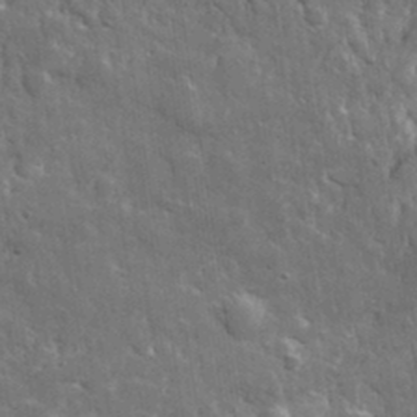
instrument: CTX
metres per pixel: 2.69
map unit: lHvf
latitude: 34.7435
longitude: -87.8583
